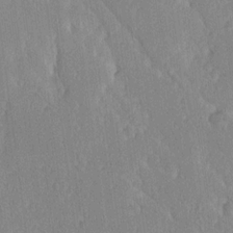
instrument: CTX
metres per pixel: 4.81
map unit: Ave
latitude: 20.7435
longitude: -136.5924
